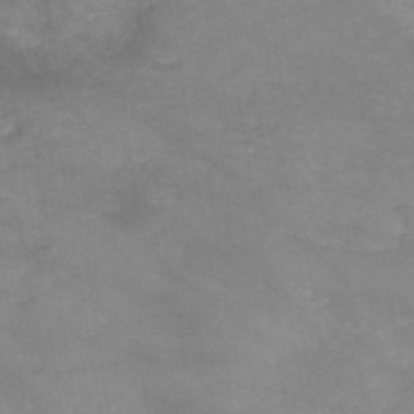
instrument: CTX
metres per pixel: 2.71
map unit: HNb
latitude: -46.1794
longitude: -36.9136
